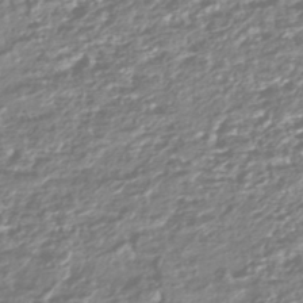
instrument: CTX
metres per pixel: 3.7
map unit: HNhu
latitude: -44.5574
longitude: 98.0472
